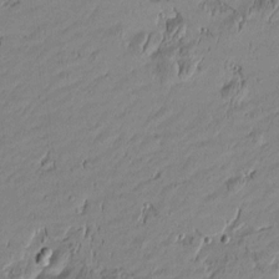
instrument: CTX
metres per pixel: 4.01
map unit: Htu
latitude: -5.7855
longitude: 176.5007
